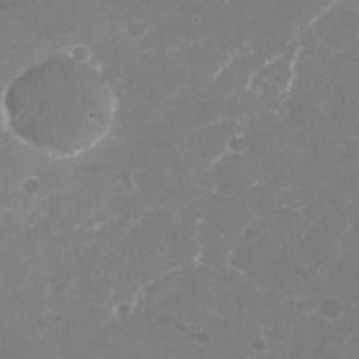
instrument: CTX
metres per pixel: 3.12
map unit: Nhu
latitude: -27.5966
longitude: -61.6316
